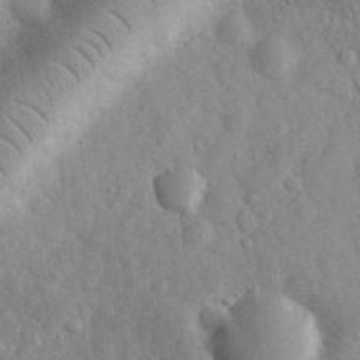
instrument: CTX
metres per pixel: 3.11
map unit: eHh
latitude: 30.8947
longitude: -70.4979
